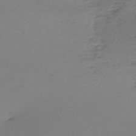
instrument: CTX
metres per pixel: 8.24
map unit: eHh
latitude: -61.5210
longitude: 52.6329
